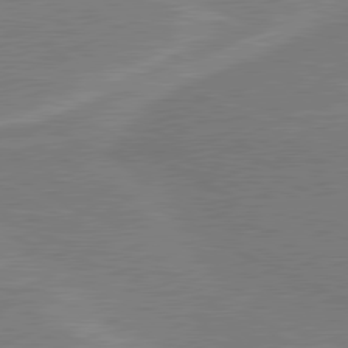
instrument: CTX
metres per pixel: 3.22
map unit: lApd
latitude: 80.2711
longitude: 128.4062
